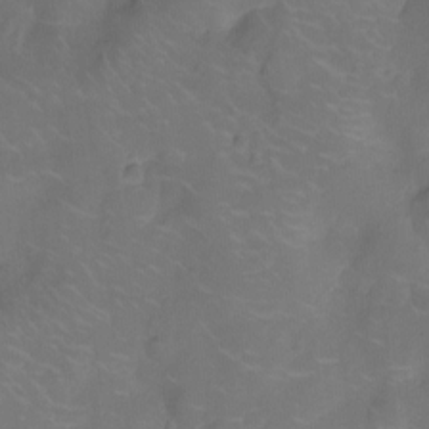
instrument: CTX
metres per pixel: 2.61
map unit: Nhu
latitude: -14.1795
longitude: -24.4790
